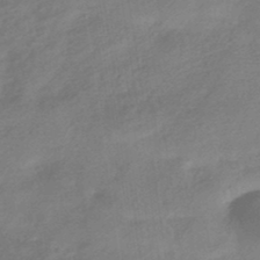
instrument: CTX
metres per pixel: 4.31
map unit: HNhu
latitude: -40.9164
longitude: 93.1620
